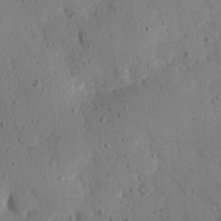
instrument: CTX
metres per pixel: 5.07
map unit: eHh
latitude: 25.8583
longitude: -80.1011
